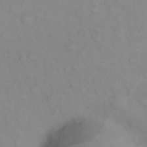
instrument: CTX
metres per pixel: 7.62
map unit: eHh
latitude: 22.6868
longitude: -61.7449
